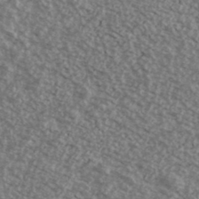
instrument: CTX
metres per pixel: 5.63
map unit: Ave
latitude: 39.3104
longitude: -110.9136
